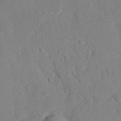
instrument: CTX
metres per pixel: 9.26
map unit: eHh
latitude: 26.3656
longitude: -79.5560
